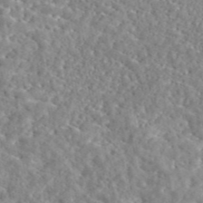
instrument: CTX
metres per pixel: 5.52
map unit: eAb
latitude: 44.9891
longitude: 128.4629
